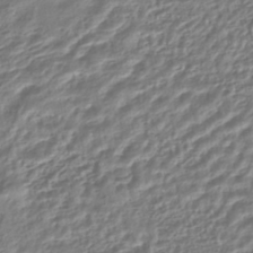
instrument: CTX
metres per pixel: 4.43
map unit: HNhu
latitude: -44.6519
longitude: 103.5210
